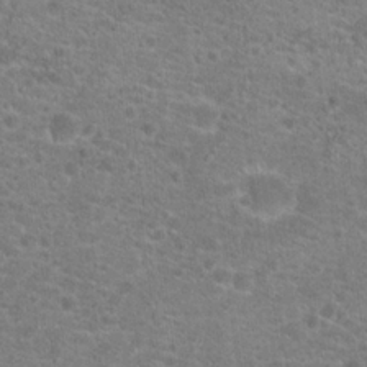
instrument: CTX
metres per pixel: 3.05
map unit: Hto
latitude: 20.1200
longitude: -43.0647
